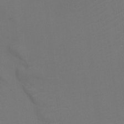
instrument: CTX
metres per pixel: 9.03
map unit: Ht
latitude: -10.0661
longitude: -33.9150
